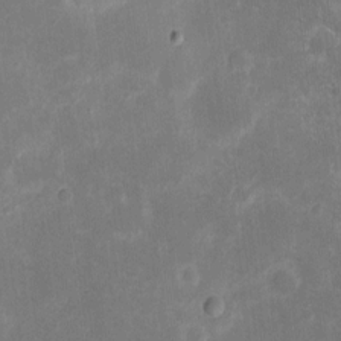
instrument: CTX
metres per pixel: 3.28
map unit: eHh
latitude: 7.1403
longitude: -70.2333
